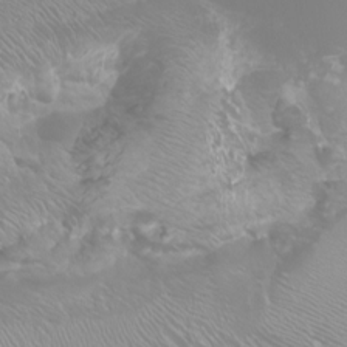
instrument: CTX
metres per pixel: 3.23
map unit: Aa
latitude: -6.5573
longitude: -72.0444
